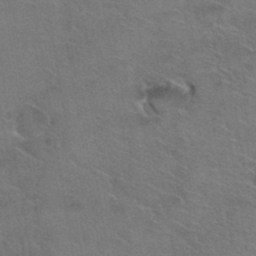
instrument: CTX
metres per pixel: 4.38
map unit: Hto
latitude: 36.5924
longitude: -46.0633
